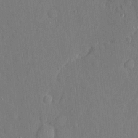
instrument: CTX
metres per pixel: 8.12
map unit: eHh
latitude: 4.9514
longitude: -72.7058
